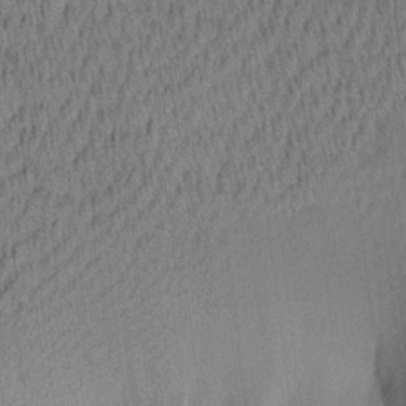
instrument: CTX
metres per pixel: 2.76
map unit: Ave
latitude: 12.1767
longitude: -107.2915
